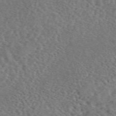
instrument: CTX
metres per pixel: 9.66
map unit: eAb
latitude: 45.0458
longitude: 111.2942
